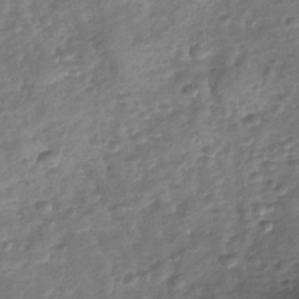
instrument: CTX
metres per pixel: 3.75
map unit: Nhu
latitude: -30.4629
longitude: -60.6301
